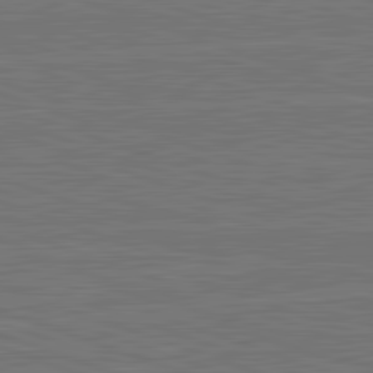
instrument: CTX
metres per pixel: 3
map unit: lApd
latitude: 82.8191
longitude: 174.6896
